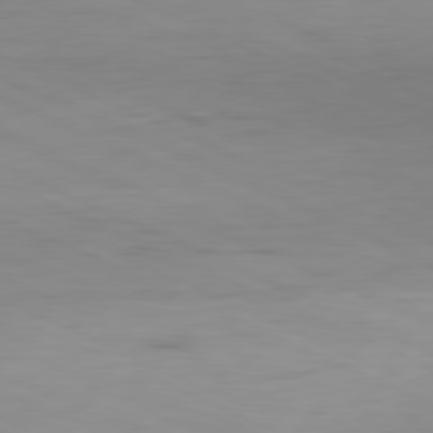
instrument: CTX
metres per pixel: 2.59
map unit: Hpe
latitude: -81.5021
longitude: 12.3306
